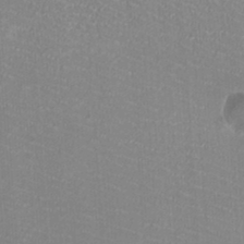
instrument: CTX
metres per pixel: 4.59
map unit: HNhu
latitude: -1.9556
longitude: -1.7827
